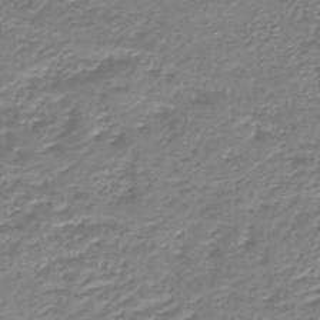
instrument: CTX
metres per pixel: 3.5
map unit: lHb
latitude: -45.2565
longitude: 63.0297
